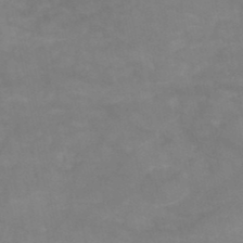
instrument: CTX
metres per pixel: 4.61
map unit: HNb
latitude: -48.9920
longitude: -38.6868
